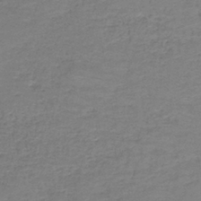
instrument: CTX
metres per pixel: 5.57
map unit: HNb
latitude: -38.0094
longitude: 50.7841
